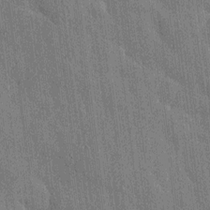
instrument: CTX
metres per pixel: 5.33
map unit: Htu
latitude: -8.1417
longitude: 176.4818
